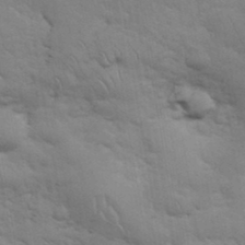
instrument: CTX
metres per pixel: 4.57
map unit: eHh
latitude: 36.1578
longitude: -66.3278
